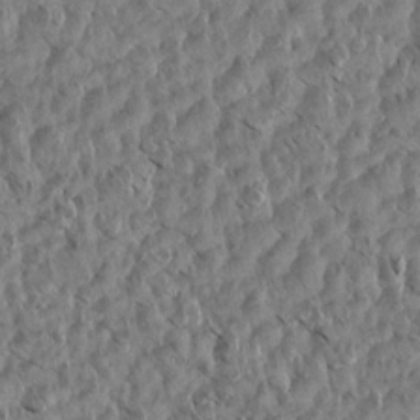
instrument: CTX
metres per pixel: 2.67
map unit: Aa
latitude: 14.3657
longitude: -141.8583
